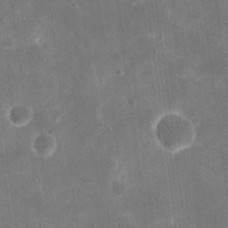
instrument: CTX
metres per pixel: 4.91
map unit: eHh
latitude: 20.6869
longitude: -67.7260
